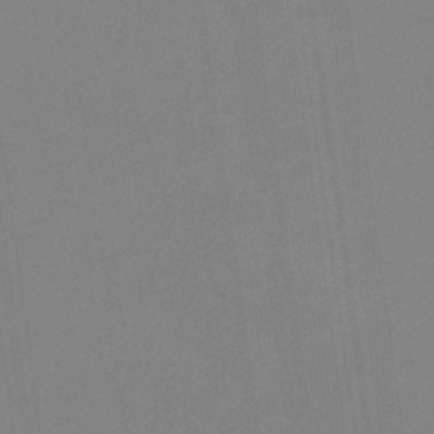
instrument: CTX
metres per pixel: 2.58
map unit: eHb
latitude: -37.4454
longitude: 75.3321
